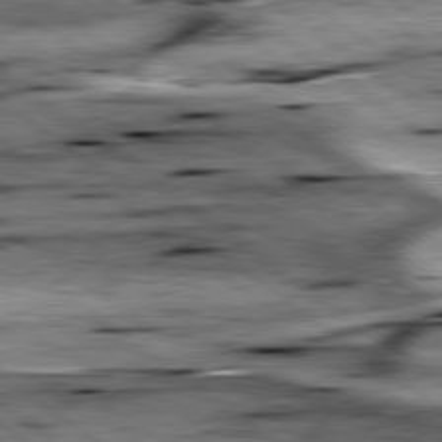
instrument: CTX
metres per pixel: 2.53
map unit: lApd
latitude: 79.2159
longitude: -48.4034
